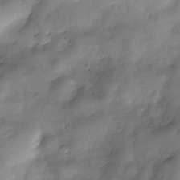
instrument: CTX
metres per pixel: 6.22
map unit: Nve
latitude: -26.1605
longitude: -148.8002
